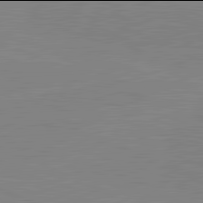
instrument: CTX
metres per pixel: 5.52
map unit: lApd
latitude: 81.9906
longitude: -156.6679
